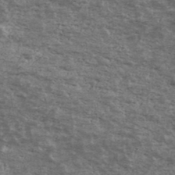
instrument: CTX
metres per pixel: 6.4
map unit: Ave
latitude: 40.0822
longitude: -110.1011
